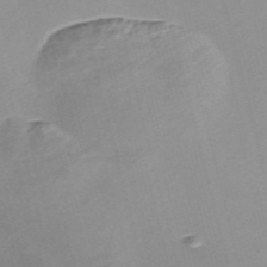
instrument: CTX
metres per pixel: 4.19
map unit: Nve
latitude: -57.3887
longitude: 58.9163
